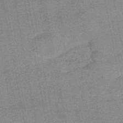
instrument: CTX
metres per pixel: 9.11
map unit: HNb
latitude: -48.0283
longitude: 55.9556
